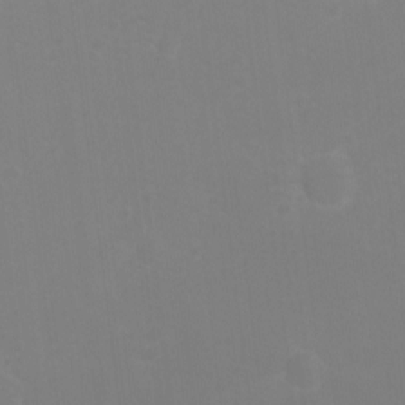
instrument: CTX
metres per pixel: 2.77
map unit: Hto
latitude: -7.5021
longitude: -39.0080
